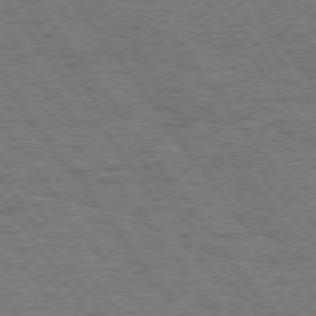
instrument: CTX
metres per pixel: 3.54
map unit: Hpe
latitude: 74.8569
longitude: -139.1781
